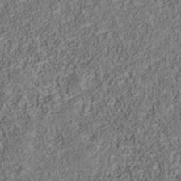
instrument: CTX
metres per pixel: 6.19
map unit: Nhu
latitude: -39.8045
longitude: -85.3104
